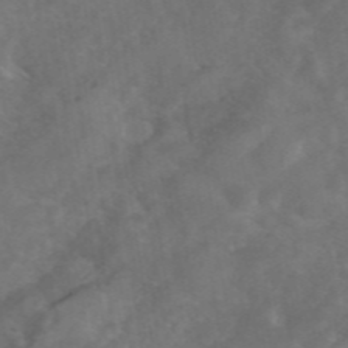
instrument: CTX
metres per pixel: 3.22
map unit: eAb
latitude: 46.7247
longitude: 127.1431
